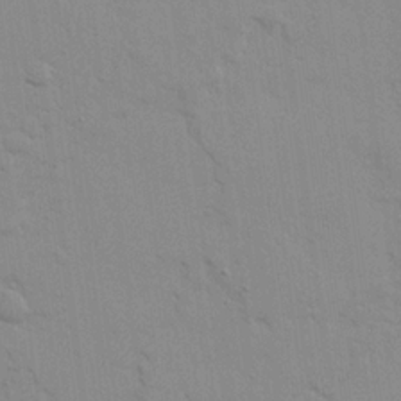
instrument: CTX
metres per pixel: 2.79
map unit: Ave
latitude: 21.8961
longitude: -130.2145
